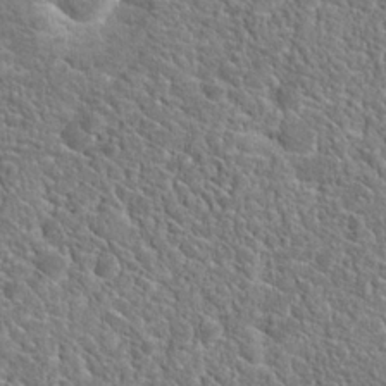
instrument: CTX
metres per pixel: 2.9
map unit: Hto
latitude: 19.2915
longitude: -37.1781
